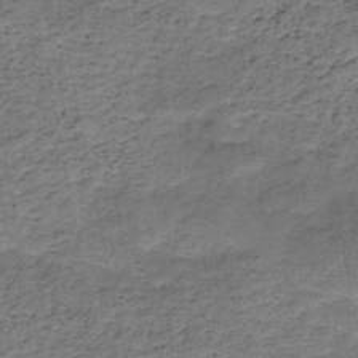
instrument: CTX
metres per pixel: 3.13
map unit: HNb
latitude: -49.2754
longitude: -39.8016
